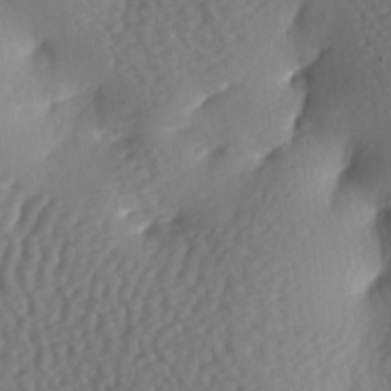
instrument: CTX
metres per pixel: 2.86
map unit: lAa
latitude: -7.0297
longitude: -126.5168
